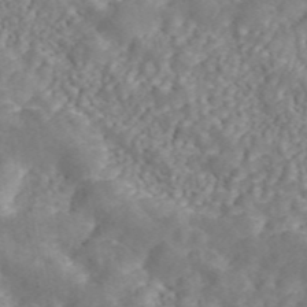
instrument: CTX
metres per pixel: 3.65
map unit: ANa
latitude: 46.1011
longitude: 23.0487
